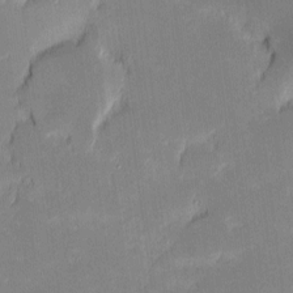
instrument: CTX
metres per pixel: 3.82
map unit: eHh
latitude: -1.7856
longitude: -83.6693
